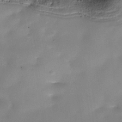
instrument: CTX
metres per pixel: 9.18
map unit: Nhe
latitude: -34.4062
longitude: -143.4616
